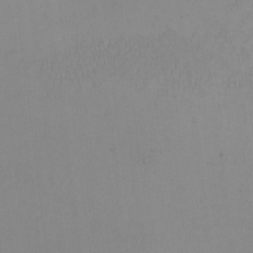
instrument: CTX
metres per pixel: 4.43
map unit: eHh
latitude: -6.4440
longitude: -82.9702
